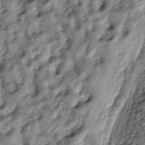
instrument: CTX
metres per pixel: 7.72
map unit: lAa
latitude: -4.2928
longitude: -123.3482
